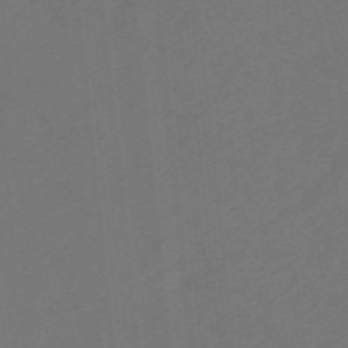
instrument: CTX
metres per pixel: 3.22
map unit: eHb
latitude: -49.2187
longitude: 83.9367
